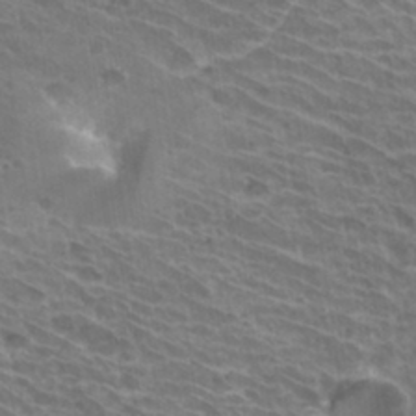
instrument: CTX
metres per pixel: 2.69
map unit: Hto
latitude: 31.4427
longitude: -41.7449
